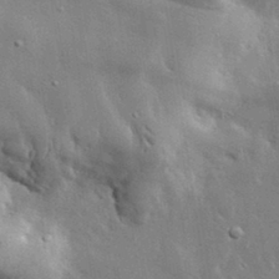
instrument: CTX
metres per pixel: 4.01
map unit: lHvf
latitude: 32.9325
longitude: -90.7246
